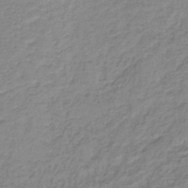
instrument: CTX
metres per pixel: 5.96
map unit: lHb
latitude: -41.7100
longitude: 61.7667
